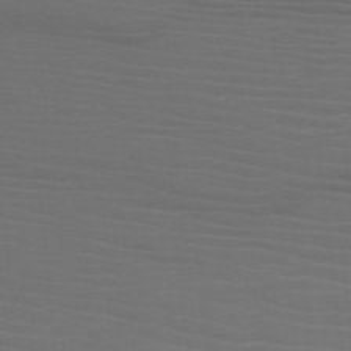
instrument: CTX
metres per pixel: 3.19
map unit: HNb
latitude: -49.8612
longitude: -45.6883
